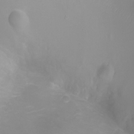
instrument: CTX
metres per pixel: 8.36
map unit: Ht
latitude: -7.4265
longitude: -20.5546
